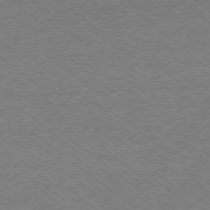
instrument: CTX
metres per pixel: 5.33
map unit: Ap
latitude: -79.0297
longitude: -82.7246
